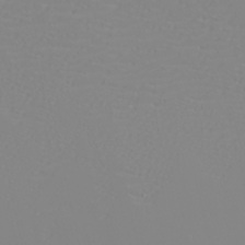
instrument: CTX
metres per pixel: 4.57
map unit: eHh
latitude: -6.0850
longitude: -85.2915
